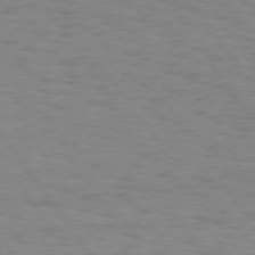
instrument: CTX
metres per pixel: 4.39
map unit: Hpe
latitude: 74.7246
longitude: -136.0444
